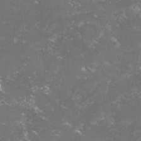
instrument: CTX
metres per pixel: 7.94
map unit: lHvf
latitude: -14.7086
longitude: -99.9528
